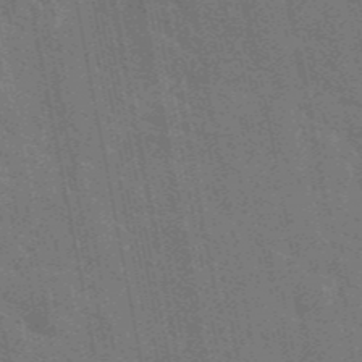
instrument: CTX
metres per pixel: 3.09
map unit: eAb
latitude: 46.0255
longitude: 121.7666
